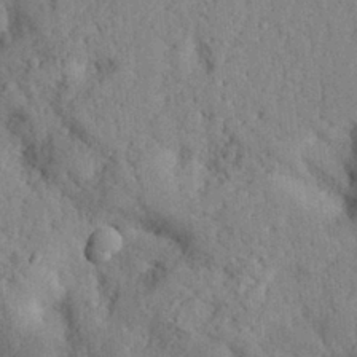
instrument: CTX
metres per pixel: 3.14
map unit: eHh
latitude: 29.2915
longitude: -80.3845
